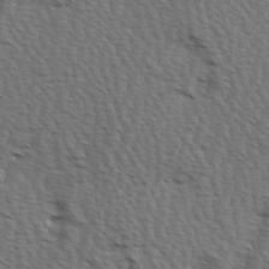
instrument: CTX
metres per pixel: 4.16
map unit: Hve
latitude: 2.7057
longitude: -123.1781
